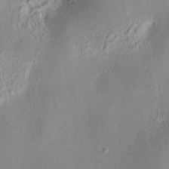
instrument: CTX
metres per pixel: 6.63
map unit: HNhu
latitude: 7.5938
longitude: 12.2929
